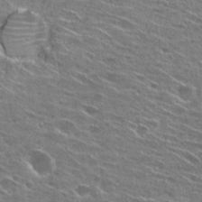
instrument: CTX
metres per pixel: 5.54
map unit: Hto
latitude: 26.9892
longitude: -46.0255
